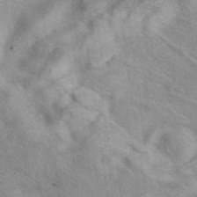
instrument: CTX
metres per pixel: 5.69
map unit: eAb
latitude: 40.7624
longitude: 103.4643
